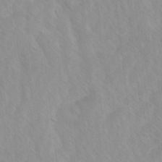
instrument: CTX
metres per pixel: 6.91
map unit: Ave
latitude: -1.7667
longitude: -112.7246
